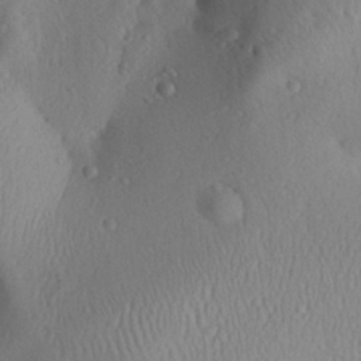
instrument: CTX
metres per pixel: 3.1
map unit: Aa
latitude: 29.7638
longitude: -134.3089
